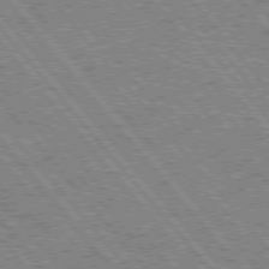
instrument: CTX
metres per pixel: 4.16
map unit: Hpe
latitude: 75.5938
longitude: -125.8772
